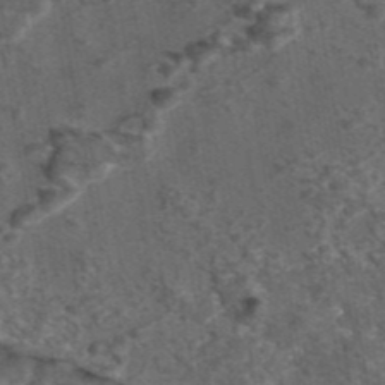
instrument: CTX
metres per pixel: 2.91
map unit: eAb
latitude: 43.4993
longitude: 107.2943
